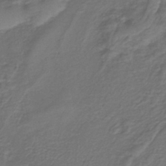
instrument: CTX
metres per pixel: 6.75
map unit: lHb
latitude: -39.7667
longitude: 75.0487
